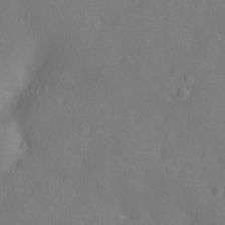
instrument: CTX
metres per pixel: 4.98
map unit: Nhu
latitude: -13.2565
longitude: -24.7246
